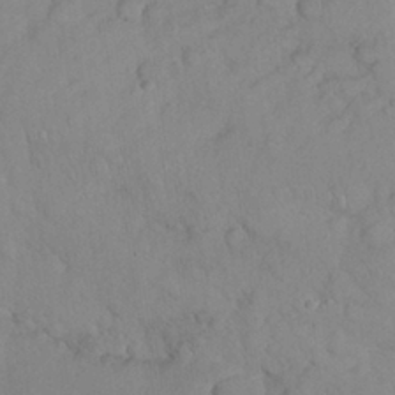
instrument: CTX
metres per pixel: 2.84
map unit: Nhu
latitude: 27.1781
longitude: -65.9150
